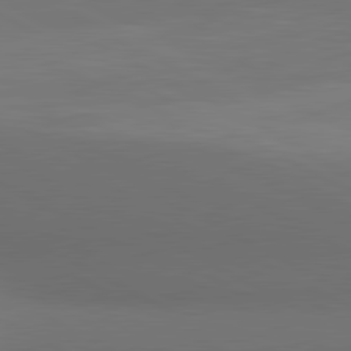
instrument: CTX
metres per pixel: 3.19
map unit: lApd
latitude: 80.8758
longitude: 139.1809
